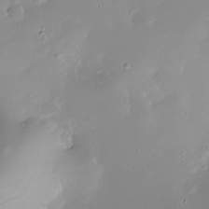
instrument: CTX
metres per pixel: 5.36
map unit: Nhe
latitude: -32.2362
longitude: -116.9325
